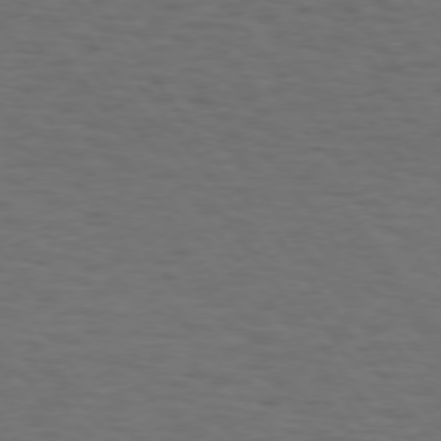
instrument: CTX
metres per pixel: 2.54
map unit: Hpe
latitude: 74.1389
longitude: -131.2537
